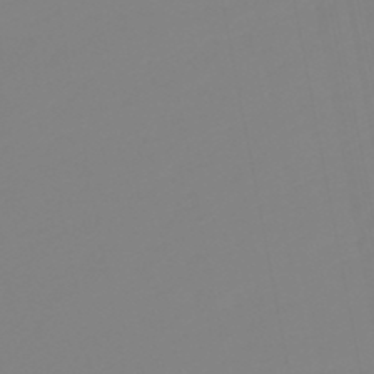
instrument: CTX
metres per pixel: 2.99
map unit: eHb
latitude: -49.4266
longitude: 85.1809
